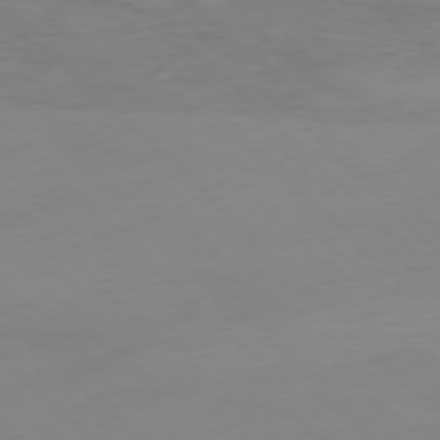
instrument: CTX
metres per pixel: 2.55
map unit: Hpe
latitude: -77.4076
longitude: 11.5399
